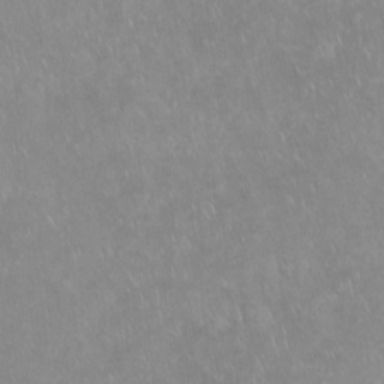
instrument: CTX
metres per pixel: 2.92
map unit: Ht
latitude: -14.6141
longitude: -44.3278
